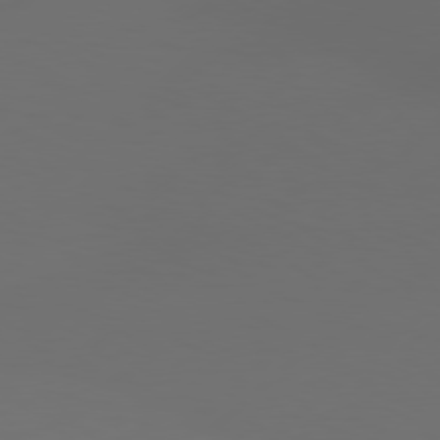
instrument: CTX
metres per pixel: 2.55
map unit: Hpe
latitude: 77.7071
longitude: -126.7057
